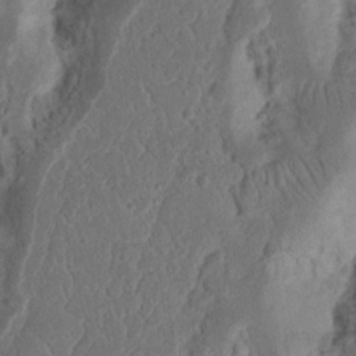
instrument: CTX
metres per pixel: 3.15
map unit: Nhu
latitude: 16.3845
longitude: -74.3467
